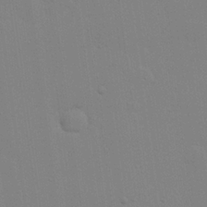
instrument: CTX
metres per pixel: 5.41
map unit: Hve
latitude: 26.4223
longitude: -92.7057
